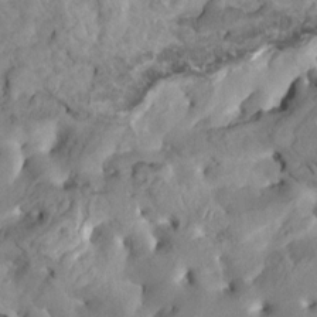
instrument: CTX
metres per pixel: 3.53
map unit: HNhu
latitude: 5.0458
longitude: -2.3845
